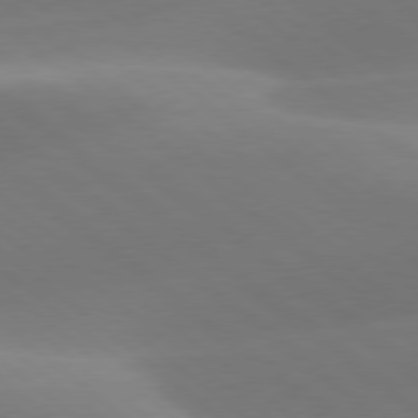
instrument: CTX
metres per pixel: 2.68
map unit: lApd
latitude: 78.3279
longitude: -51.8961
